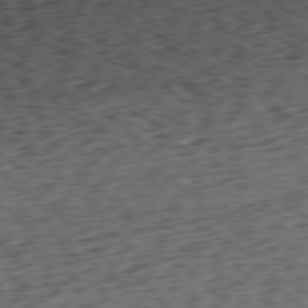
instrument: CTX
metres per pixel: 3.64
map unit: Ap
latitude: -79.0864
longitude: -77.6505
